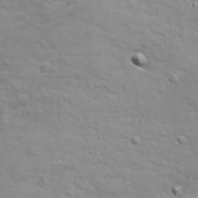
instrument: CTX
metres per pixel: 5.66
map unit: Ave
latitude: 18.3089
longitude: -133.8772
